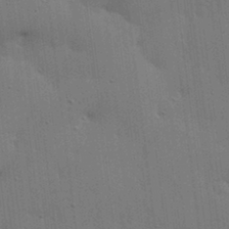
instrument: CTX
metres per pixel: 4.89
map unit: lHvf
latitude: 18.6679
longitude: -113.6316
